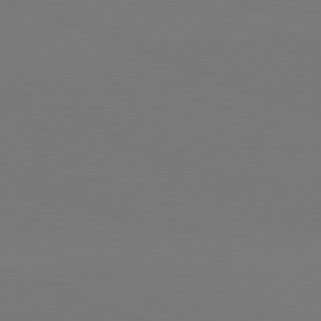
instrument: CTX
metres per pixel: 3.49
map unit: lApd
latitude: 81.8205
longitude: 145.5021
